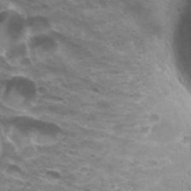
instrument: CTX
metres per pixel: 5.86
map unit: Hto
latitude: 32.7813
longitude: -41.3292
